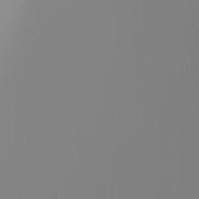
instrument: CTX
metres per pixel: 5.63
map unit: Nhu
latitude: -5.9178
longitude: -95.9906
